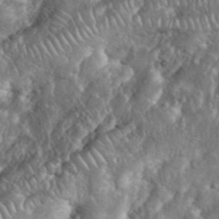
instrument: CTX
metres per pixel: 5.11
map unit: eHh
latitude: 38.5357
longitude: -57.3670
